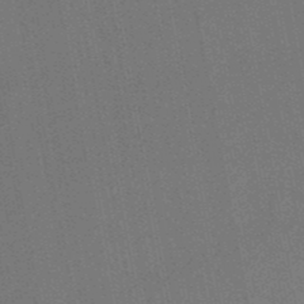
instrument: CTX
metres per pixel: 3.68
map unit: lHb
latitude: -49.0865
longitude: 73.6722
